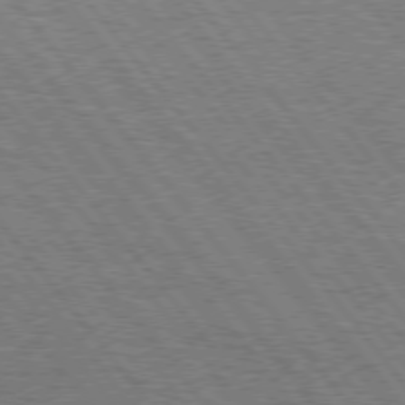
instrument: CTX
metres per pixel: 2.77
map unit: Hpe
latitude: 74.9892
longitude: -139.2348
